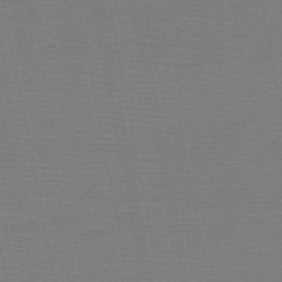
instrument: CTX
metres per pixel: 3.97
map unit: HNb
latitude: -49.4077
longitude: -43.2537
